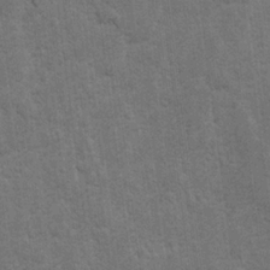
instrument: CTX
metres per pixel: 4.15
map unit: lAvf
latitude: -5.3887
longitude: -114.4034
